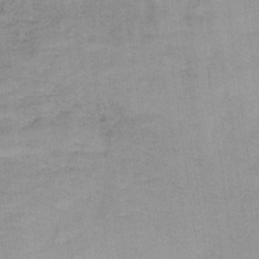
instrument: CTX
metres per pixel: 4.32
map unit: HNb
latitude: -32.9731
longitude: 62.1983
